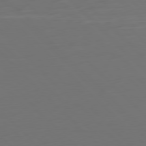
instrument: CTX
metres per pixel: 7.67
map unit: Ap
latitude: -79.7099
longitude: -55.4804
